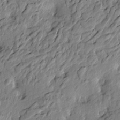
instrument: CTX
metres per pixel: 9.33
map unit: Htu
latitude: -3.1809
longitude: 179.3887
